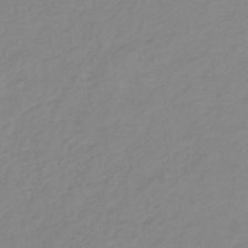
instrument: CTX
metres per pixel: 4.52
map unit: lHb
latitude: -36.1227
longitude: 70.5763
